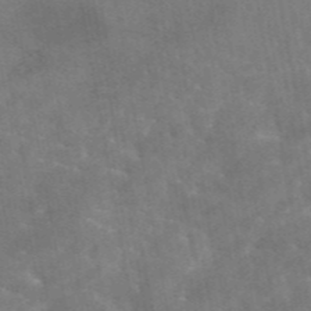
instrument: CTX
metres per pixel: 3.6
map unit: eAb
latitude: 45.1781
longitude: 123.7667
